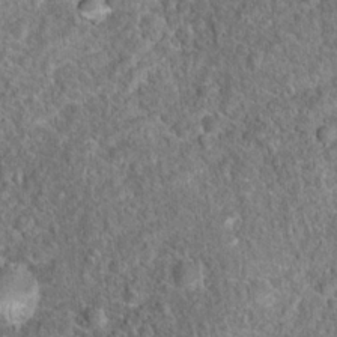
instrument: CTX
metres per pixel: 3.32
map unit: Hto
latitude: 18.1766
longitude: -42.9136
